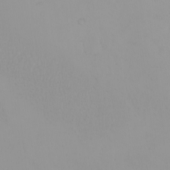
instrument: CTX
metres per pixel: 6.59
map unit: eHh
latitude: -1.4833
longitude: 19.5966
